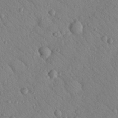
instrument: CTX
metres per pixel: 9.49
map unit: Nhu
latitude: 23.7450
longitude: -74.6491
